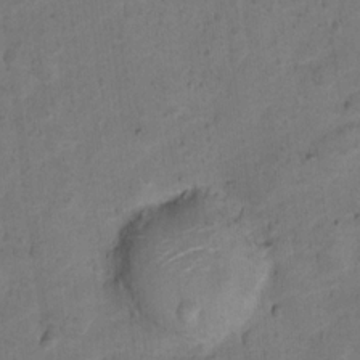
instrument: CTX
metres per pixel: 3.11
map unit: Ht
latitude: 10.5168
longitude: -33.3104
